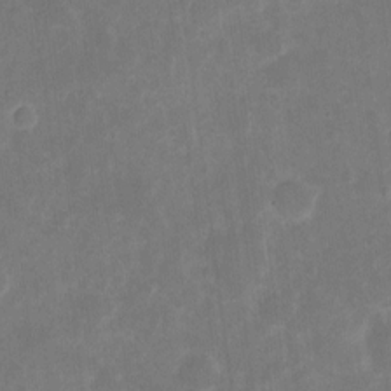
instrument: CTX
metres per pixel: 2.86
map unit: eHh
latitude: 8.3845
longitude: -71.2537
